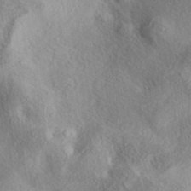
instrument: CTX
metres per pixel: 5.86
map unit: eAb
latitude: 39.5560
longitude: 112.0661
